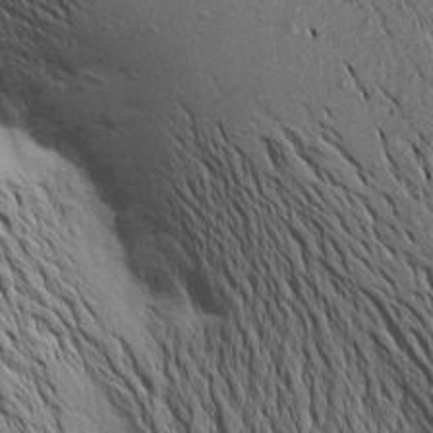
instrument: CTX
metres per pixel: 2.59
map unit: Aa
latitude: 16.2334
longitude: -147.2915
